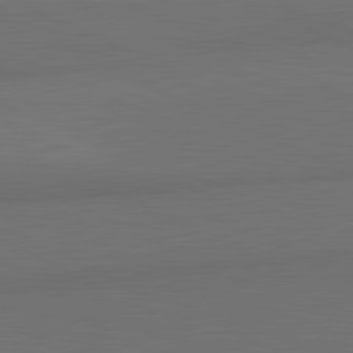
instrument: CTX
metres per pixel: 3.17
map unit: lApd
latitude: 82.1577
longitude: 157.9745
